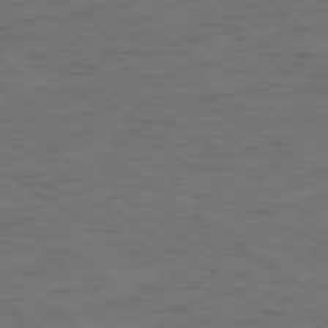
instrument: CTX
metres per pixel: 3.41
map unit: Ap
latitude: -79.4265
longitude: -99.4048
